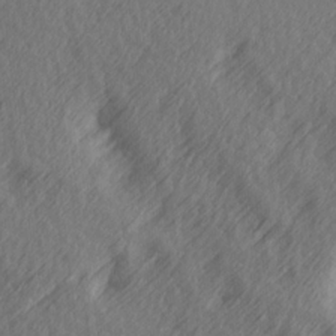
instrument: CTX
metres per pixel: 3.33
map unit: Ave
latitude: 14.1389
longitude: -105.9339
